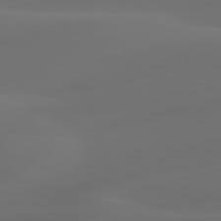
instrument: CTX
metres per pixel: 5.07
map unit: lApd
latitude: 81.1025
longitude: -82.8757
